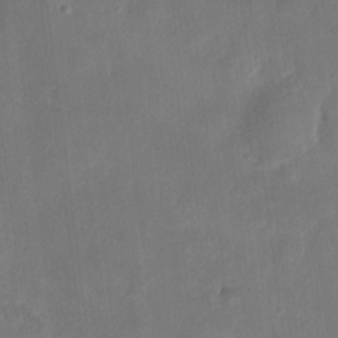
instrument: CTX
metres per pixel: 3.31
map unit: eHh
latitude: 8.6869
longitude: -74.1200
